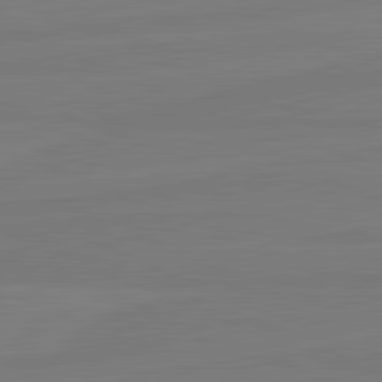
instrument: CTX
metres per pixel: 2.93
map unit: lApd
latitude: 81.8394
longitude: -179.0837
